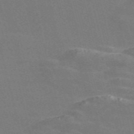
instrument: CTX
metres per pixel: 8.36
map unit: Nve
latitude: -58.5195
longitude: 63.6155
